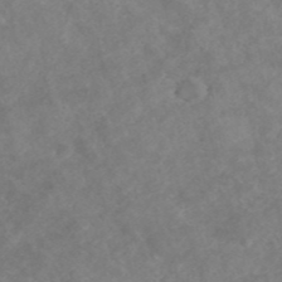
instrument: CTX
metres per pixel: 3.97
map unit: ANa
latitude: 42.4979
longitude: 27.1053
